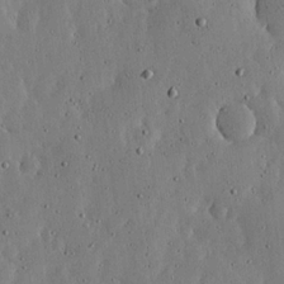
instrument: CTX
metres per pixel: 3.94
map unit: lHvf
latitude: 19.5371
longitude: -114.6490
